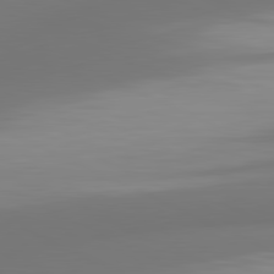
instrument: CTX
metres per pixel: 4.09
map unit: lApd
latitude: 81.4048
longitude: -165.0081
